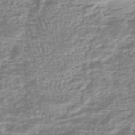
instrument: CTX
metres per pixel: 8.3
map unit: HNhu
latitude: -44.4440
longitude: 99.0486
